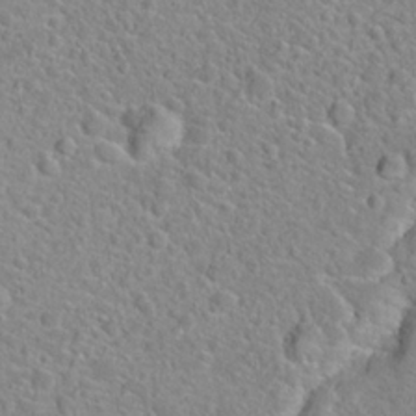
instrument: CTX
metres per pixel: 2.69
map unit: Hto
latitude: 22.7246
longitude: -46.6302
